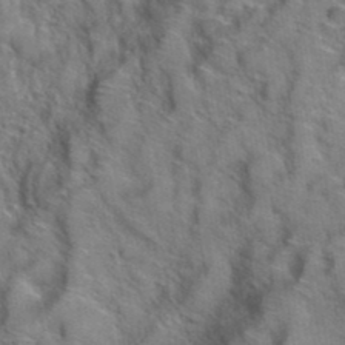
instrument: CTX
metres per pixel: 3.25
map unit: Hto
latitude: 39.2159
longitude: -44.7246
